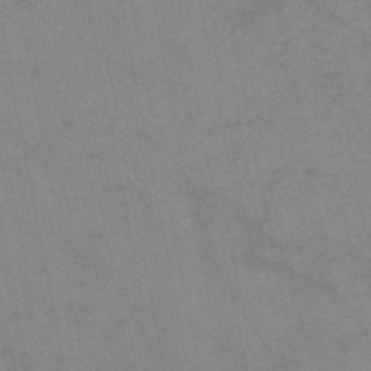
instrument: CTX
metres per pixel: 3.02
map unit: HNb
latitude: -52.8219
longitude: -49.9339
